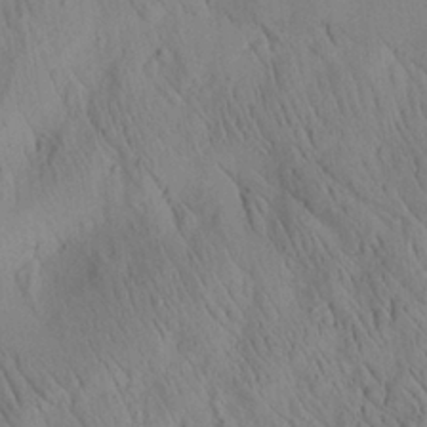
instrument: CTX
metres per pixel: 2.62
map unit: Aa
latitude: 25.9339
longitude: -142.7435
